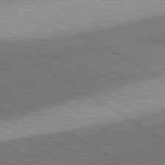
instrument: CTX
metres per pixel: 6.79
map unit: lApd
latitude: 81.7450
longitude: 140.2172
